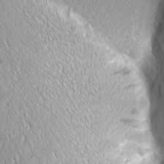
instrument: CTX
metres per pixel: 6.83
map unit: Aa
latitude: 7.1025
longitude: -130.6869
